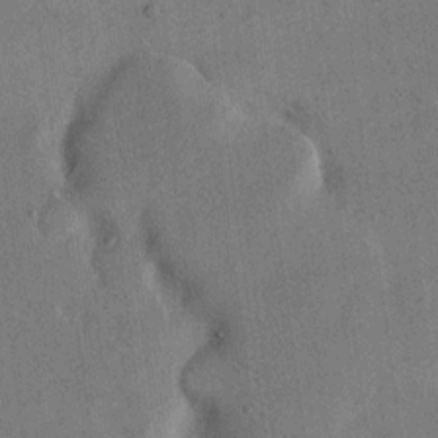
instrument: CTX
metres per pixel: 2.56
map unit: eHh
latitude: 15.4238
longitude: -68.1578
